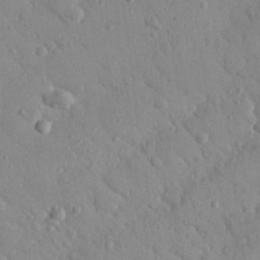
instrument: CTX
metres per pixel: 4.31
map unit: Nhu
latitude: 22.6868
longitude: -75.8394
